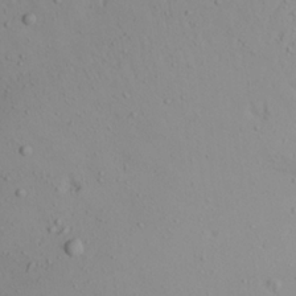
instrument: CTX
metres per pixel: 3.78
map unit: Aa
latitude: 22.5357
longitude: -144.3278
